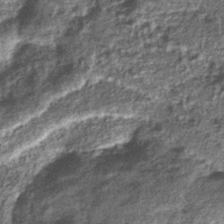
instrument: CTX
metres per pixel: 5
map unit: lHb
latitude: -39.0675
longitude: 67.9367
